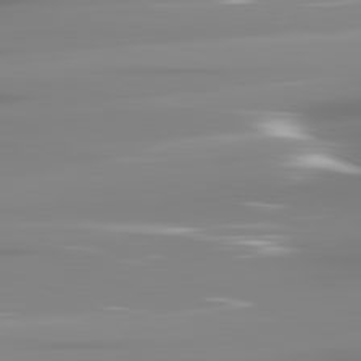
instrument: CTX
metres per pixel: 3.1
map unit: lApd
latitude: 81.8583
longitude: -137.3671
